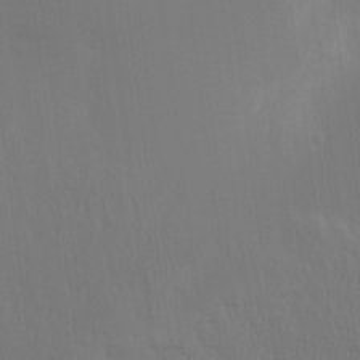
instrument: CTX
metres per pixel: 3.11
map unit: Aa
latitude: 15.1593
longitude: -147.4049
